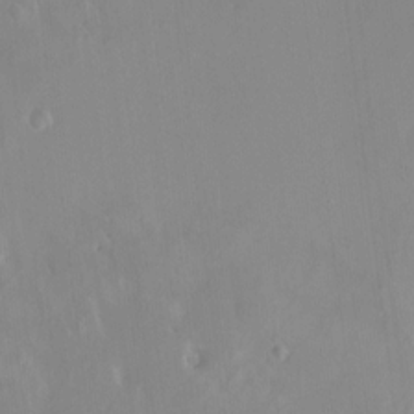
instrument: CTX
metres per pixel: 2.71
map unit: HNhu
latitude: 6.4979
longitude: 2.4628
